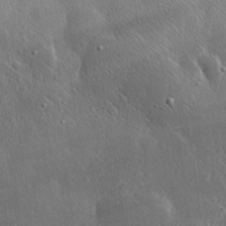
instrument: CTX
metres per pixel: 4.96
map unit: lHvf
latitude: 31.9151
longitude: -92.7813
